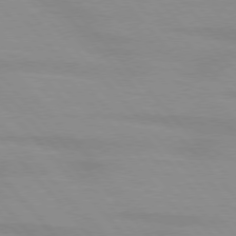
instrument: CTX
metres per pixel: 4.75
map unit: lApd
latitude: 76.4034
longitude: -84.2523
